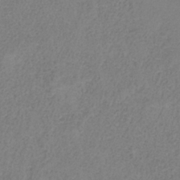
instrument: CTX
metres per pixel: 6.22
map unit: HNb
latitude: -34.2173
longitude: 53.7666
